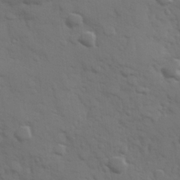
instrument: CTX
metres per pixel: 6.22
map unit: Hve
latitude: 25.3859
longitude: 148.1795
